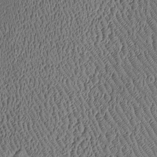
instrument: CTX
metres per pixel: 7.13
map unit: Htu
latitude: -7.4076
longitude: 156.6707
